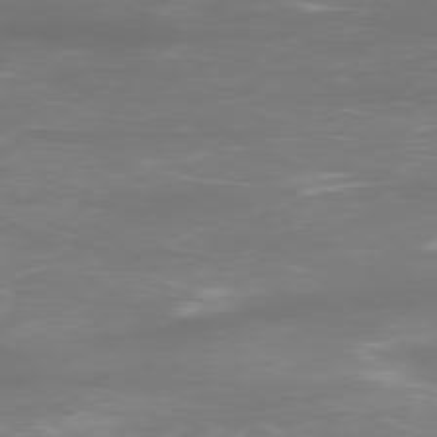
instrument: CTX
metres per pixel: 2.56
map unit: Ap
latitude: -78.3306
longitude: -94.4601
